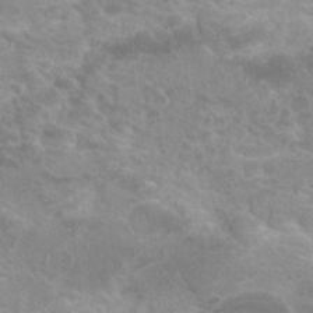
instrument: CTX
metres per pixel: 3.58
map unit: Hto
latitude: 20.3279
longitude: -37.2537
